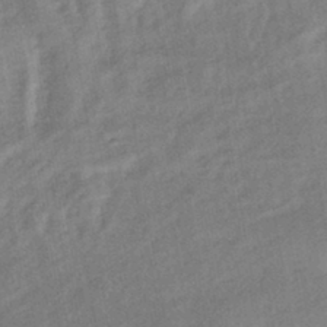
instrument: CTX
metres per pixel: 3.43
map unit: eHb
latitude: -41.6722
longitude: 84.0283
